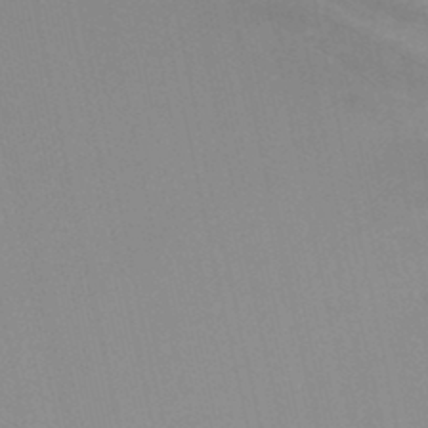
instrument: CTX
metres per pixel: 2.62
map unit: HNb
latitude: -47.1998
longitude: -47.2537
